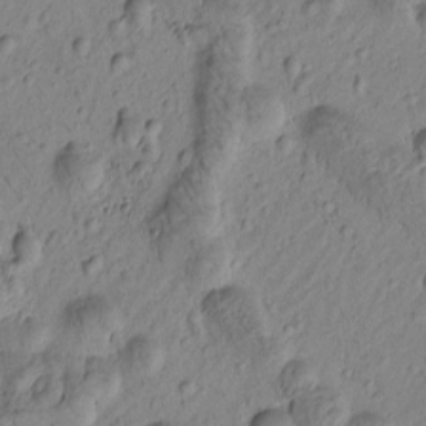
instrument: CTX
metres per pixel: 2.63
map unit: Htu
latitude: -3.4832
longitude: 171.8423
